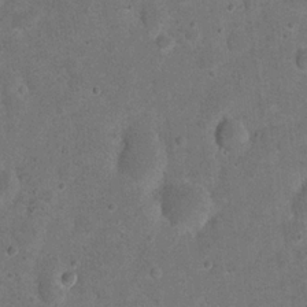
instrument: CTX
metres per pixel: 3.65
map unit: eHh
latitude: 19.7260
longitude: -62.5735
